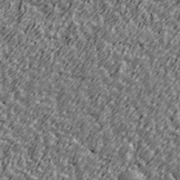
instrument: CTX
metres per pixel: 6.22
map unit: Ave
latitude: 41.4048
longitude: -113.5182
